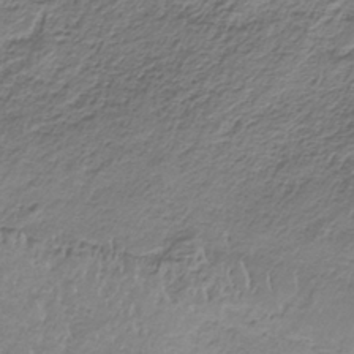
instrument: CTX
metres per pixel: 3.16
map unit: HNb
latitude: -34.8408
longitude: 58.2550
